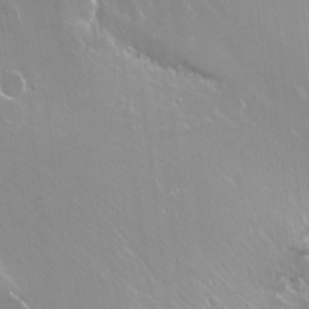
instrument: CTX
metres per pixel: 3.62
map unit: Nhu
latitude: -6.2928
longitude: -47.6505
